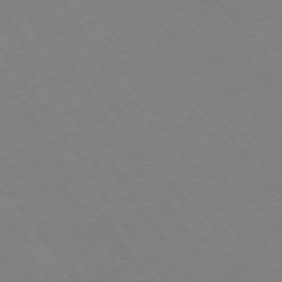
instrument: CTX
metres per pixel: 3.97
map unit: Ap
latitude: -73.8422
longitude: -70.6301
